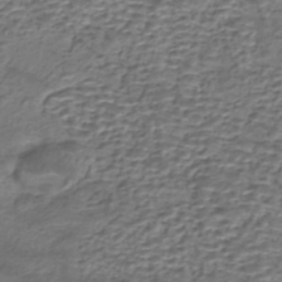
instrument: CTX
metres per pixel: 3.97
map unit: eHh
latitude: -42.5006
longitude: 117.3509
